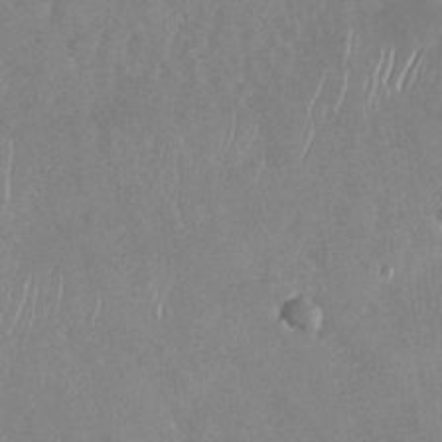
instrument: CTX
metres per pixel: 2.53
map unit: Nhu
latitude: -29.9556
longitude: -60.1766
